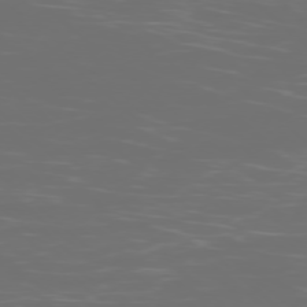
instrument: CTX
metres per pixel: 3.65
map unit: Ap
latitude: -77.5210
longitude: -81.1970
